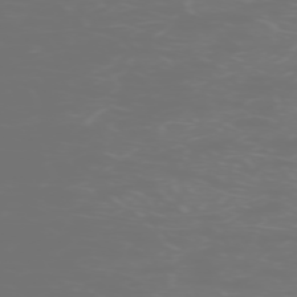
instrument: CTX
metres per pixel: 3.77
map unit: Hpe
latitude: -73.2565
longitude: 4.2739
